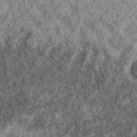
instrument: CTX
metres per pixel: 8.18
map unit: eAb
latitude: 38.5546
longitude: 109.9556
